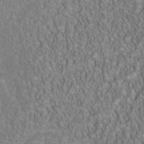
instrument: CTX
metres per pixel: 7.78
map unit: Nhu
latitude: -41.0108
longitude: -85.0648
